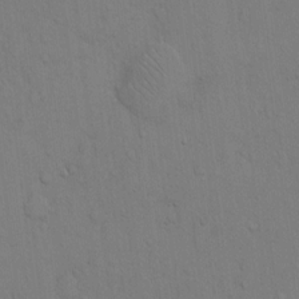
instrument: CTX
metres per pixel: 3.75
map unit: Hto
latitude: 12.9703
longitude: -56.6868
